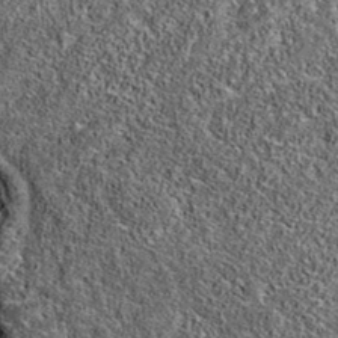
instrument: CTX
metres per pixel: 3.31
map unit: eAb
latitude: 36.0822
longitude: 108.8786
